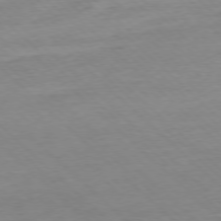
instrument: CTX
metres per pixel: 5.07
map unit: Ap
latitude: -77.7667
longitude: -98.1766
